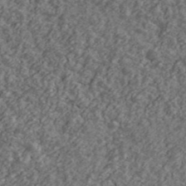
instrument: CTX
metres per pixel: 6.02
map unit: Ave
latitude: 43.4049
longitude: -111.2159
